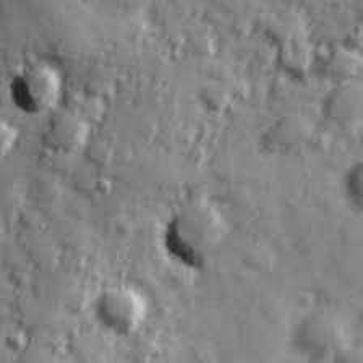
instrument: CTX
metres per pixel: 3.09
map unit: Hve
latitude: 25.1970
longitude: 147.0297
